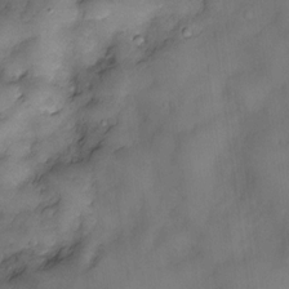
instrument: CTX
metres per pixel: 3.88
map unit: Nve
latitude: -25.7666
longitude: -148.6302
